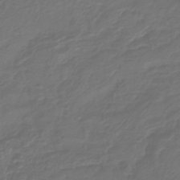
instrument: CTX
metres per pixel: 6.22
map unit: lHb
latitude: -43.6343
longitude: 77.0864
